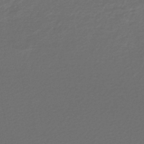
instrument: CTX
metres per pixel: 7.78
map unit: HNhu
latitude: -47.1809
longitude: 98.3306
